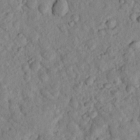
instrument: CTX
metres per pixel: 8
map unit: lHvf
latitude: 14.9136
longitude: 178.9919
